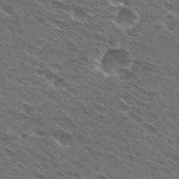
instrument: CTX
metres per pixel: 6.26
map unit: Hto
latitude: 29.3670
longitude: -44.1766
